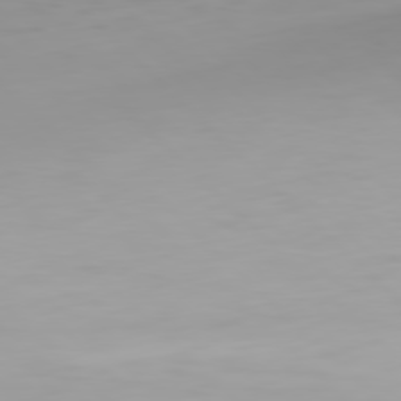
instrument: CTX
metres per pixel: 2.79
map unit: Hpe
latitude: 77.4615
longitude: -173.1025
